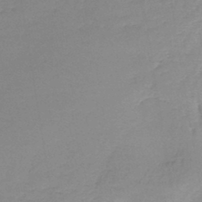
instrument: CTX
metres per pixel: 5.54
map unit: lHb
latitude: -42.1038
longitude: 60.0094
